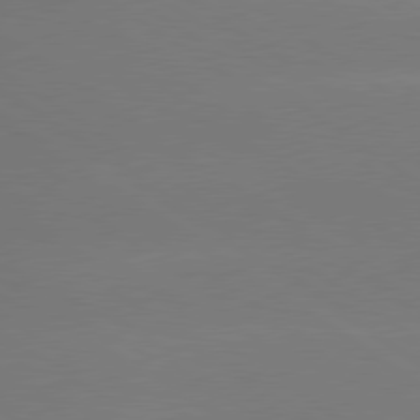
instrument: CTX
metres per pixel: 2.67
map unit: lApd
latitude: 79.4805
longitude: -151.9339
